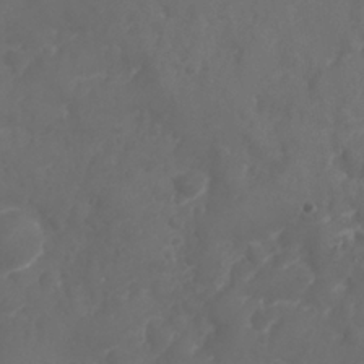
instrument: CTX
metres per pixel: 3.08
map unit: Nhu
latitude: 25.7827
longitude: -63.7072
